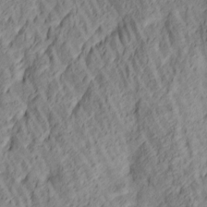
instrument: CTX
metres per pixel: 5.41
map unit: lAa
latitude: 4.7435
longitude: -116.2145
